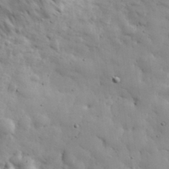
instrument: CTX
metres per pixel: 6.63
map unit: eHh
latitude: 31.2726
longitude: -73.4427
